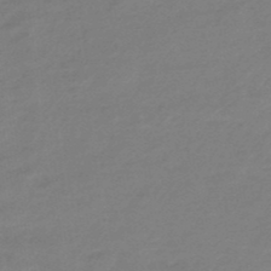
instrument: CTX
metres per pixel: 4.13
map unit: eHb
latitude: -45.6722
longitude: 89.5966
